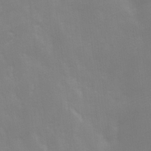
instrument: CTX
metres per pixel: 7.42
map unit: Ave
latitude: 13.2159
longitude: -104.3090
